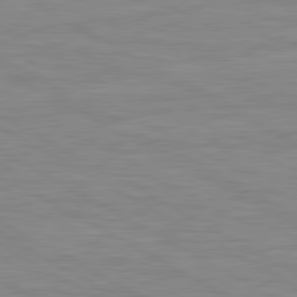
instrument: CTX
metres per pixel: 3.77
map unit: lApd
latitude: 80.7813
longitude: 171.7289
